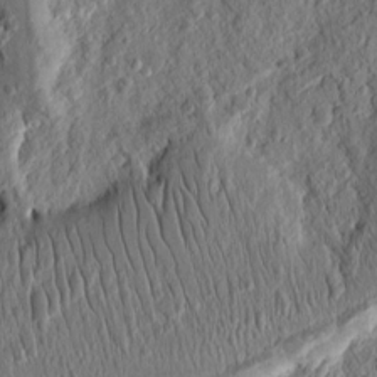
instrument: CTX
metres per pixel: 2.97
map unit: Ht
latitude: 11.3671
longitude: -75.5182
